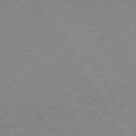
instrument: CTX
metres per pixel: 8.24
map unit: lApd
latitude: 72.8947
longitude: -57.5749
